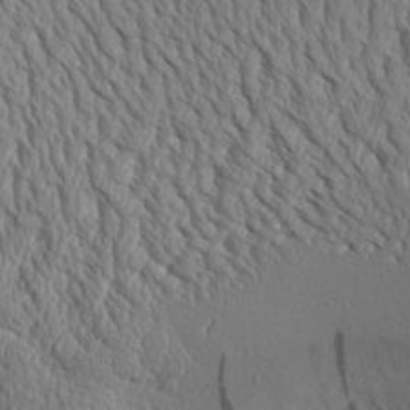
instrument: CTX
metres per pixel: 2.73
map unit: Aa
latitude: 9.1025
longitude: -129.2726
